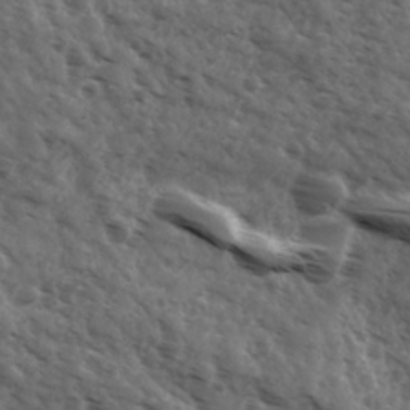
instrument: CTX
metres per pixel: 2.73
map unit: Ave
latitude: 17.9150
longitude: -132.0255
